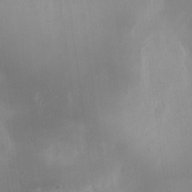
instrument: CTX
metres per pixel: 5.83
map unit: Nhu
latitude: -28.8975
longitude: -76.7624
